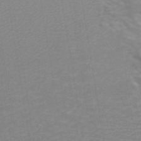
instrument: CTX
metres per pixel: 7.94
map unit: ANa
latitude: 44.5734
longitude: 28.0283
